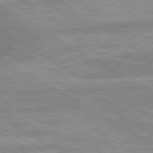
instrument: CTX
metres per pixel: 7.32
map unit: lApd
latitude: 80.0255
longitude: -166.3656
